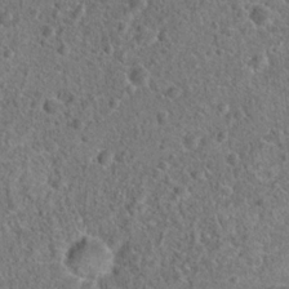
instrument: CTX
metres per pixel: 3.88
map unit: Hto
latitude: 19.4237
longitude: -42.6491
